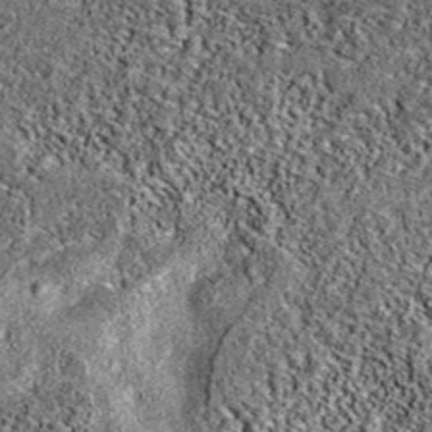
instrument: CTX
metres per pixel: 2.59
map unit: eAb
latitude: 37.8583
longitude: 106.5196
